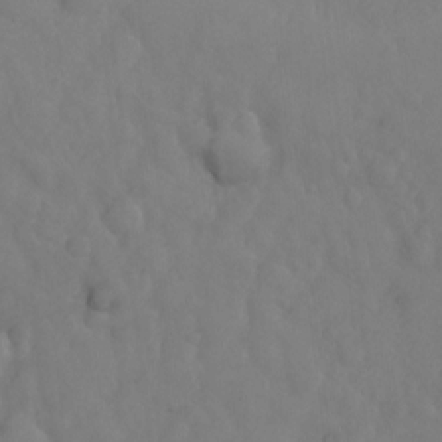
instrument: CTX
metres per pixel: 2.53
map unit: Hto
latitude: -2.8407
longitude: -33.7639
